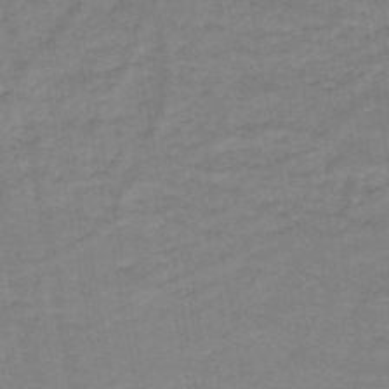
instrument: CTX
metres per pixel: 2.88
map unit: HNb
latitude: -46.5384
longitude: -37.2915
